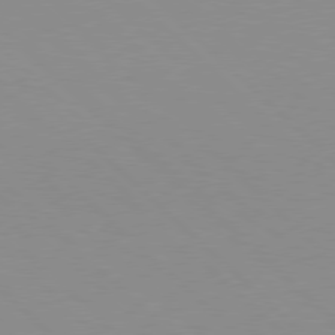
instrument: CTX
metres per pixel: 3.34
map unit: Hpe
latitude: 77.8772
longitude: -160.8758
